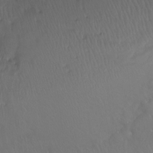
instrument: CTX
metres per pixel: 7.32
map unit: Htu
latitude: -16.2362
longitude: -46.5924
